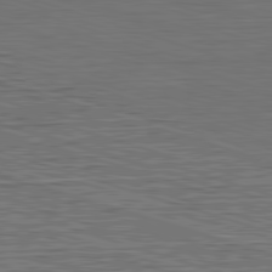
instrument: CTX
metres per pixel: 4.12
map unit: Hpe
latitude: -82.7841
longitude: 10.6330
